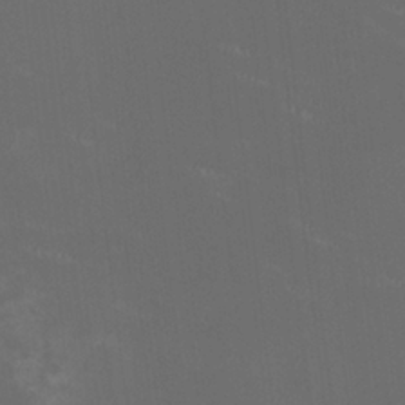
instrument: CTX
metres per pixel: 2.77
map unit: HNhu
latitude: 0.4601
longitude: -2.2900
